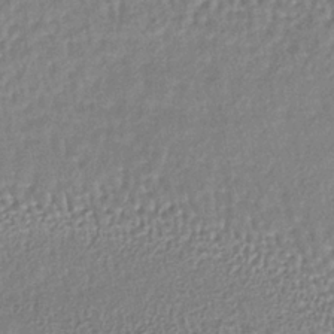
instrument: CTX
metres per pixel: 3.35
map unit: lHb
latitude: -36.3684
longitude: 61.3888
